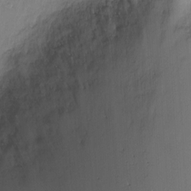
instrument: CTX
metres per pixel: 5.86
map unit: Ht
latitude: -6.5573
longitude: -26.3089
